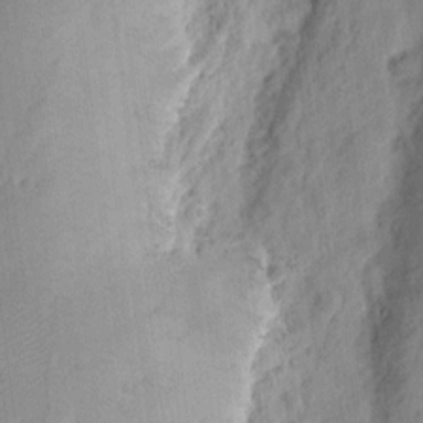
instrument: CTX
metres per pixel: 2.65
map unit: eHh
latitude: 10.4790
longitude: -74.1389
